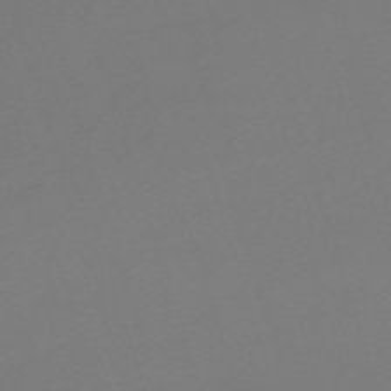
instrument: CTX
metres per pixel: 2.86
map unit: eHh
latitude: -62.4629
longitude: 51.2754
